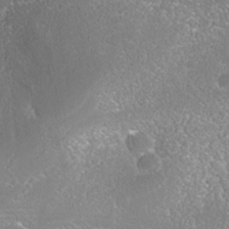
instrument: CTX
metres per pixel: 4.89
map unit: Nhe
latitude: -37.7288
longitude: -113.1025
